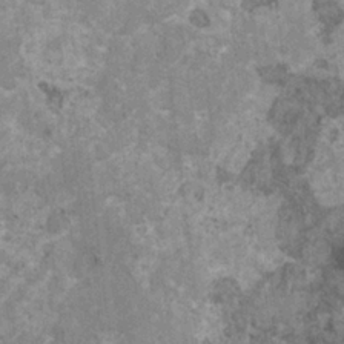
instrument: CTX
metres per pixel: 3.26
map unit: HNhu
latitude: 0.9702
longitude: 4.5196
